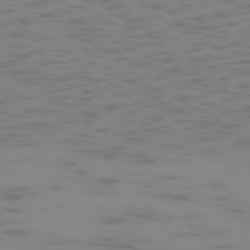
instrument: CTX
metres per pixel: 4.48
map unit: Ap
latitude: -75.3321
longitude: -67.6693
